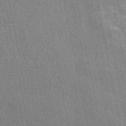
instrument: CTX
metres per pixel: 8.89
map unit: eAb
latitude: 49.4615
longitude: 116.3117
